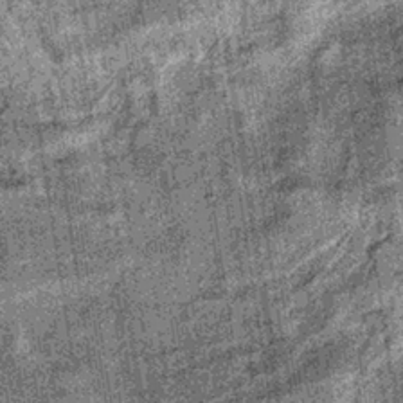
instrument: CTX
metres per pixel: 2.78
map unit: lHb
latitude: -36.5951
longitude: 67.0865
